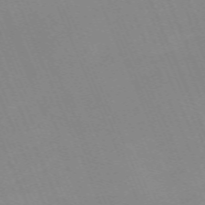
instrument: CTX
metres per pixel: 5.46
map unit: Nhu
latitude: -66.9542
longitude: 38.4629
